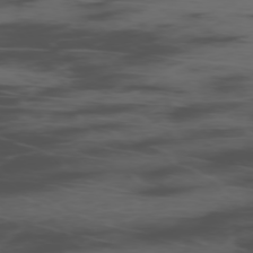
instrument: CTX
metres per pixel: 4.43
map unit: Ap
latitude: -76.3873
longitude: -66.6868
